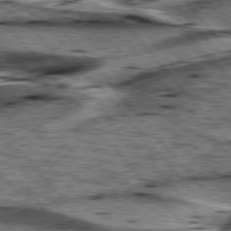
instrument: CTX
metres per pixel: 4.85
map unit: lApd
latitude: 76.5923
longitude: -70.9514
